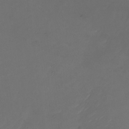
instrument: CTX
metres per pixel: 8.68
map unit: Nhu
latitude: -27.4265
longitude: -72.8380
